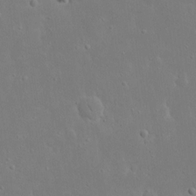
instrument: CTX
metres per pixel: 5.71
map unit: eHh
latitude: 16.4223
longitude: -71.8205
